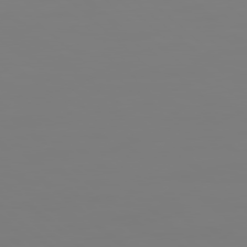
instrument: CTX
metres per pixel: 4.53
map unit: Hpe
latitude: 78.5546
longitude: 178.4818
